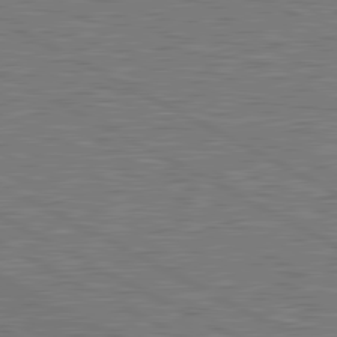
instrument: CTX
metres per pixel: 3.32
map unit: lApd
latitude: 81.0458
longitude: -171.2537
